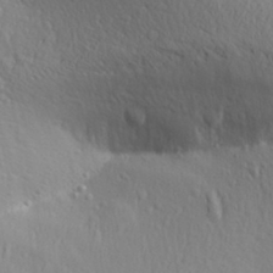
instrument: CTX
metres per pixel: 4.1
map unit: Aa
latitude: 29.9339
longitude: -139.9528
